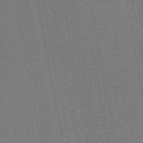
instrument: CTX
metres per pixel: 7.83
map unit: HNhu
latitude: -48.1984
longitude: 99.0108
